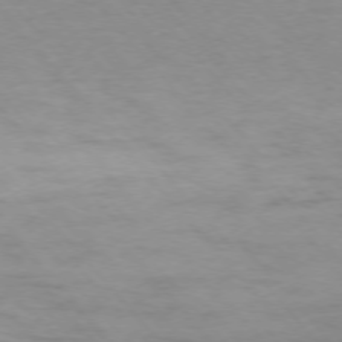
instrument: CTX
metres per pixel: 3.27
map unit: Ap
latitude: -76.4818
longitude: -84.1956
